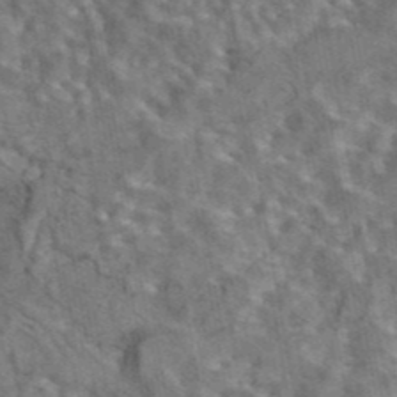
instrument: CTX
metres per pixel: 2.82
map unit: eAb
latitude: 43.3293
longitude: 109.3887
